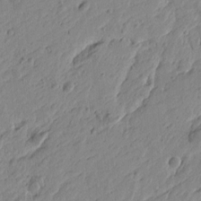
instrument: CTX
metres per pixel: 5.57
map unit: Htu
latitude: -4.7841
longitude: -179.6883
